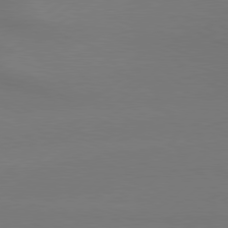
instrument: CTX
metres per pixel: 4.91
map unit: Hpe
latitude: 78.7624
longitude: -131.0270
